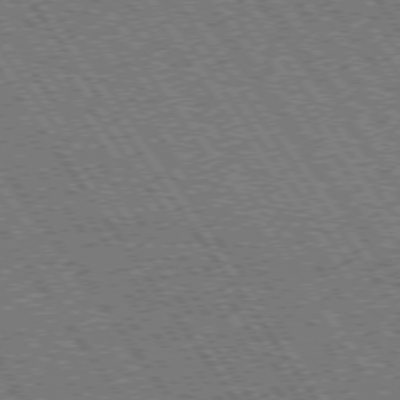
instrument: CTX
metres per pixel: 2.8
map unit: Hpe
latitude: 73.4616
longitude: -142.1956
